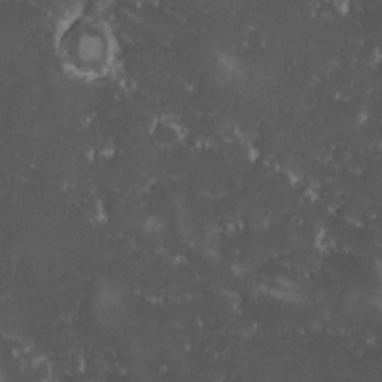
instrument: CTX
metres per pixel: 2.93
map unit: Ave
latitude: -9.8800
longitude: -116.6302
